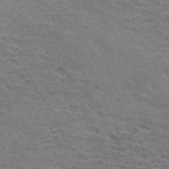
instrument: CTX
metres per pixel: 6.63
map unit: Hto
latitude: 33.5560
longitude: -45.6883
